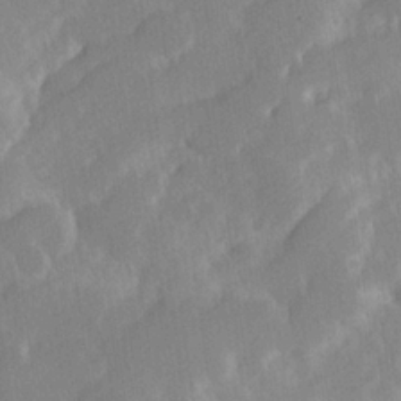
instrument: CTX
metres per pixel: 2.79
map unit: Hve
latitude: 24.1011
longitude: 144.4818
